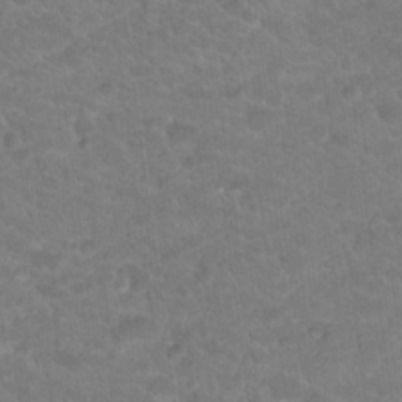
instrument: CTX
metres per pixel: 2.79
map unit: Hto
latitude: 18.7057
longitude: -35.3481
